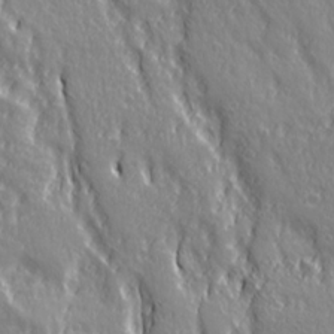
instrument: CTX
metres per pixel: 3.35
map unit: Ave
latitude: 21.5749
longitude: -135.1781
